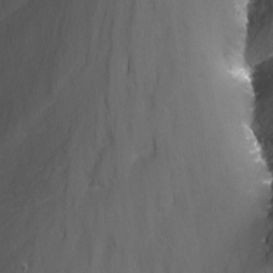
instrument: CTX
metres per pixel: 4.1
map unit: Nhu
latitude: -13.6722
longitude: -66.2522
